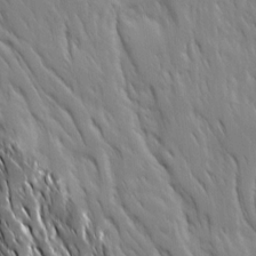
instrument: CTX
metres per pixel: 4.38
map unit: Ave
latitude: 15.2915
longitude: -133.1592
